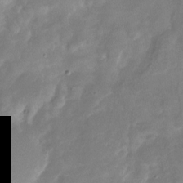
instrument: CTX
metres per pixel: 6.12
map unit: Nhu
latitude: -27.3698
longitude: -78.8947
